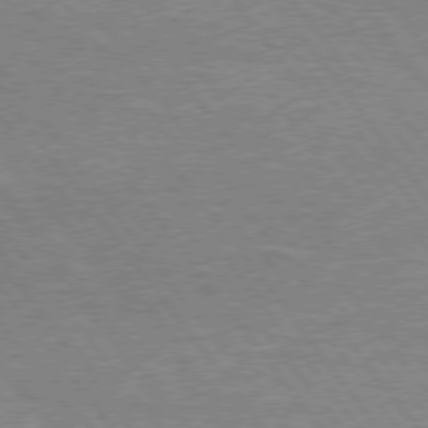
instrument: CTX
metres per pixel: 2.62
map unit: Hpe
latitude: 74.8947
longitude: -151.0269
